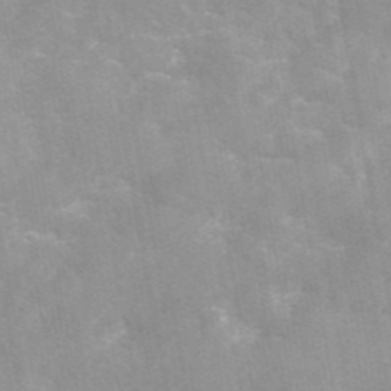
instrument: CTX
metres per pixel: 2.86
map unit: eAb
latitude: 45.4615
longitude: 125.0486
